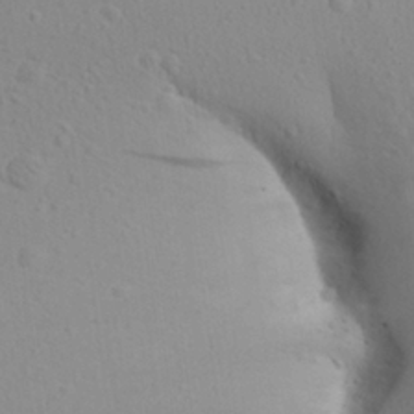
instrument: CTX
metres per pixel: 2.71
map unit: Aa
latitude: 27.6505
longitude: -143.1781
